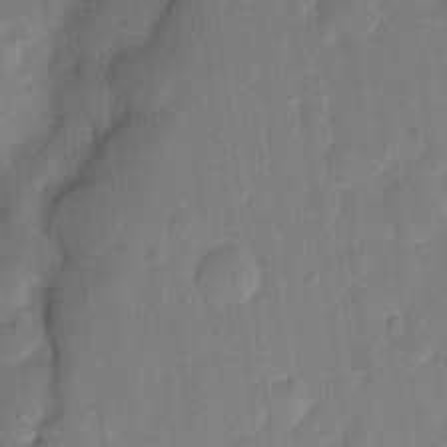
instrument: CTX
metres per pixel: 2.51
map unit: eHh
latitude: 6.5735
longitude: -71.0269
